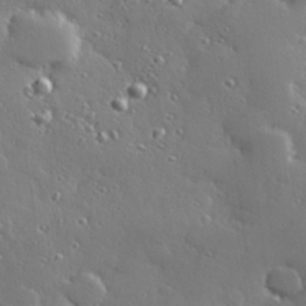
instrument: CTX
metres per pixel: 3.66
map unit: Hve
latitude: 28.6301
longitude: -91.9528
